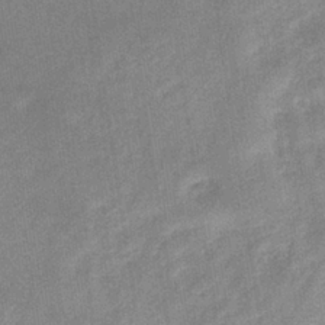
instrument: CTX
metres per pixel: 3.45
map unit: eHb
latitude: -35.6911
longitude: 73.3509
